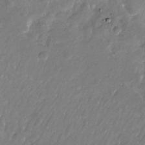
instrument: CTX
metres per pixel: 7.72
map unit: Nhu
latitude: -28.1606
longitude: -71.1025
